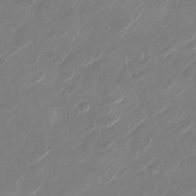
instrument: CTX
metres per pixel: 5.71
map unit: Nhu
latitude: -29.1998
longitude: -71.8583
